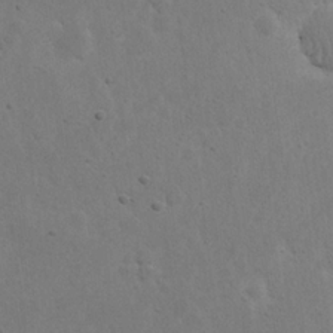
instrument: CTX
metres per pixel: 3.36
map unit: eHh
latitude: 22.1011
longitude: -68.7624
